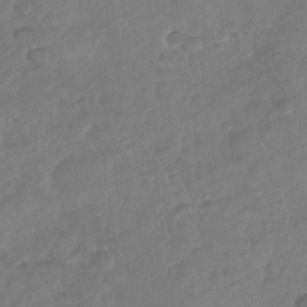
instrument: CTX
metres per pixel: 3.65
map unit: Nhu
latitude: -30.1606
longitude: -62.3468
